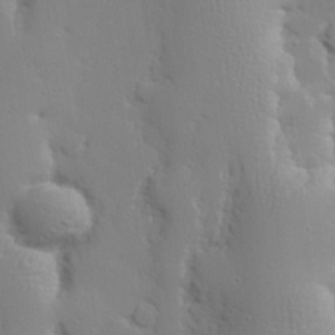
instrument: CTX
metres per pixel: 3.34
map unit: lAvf
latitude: 24.4412
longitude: -109.5938
